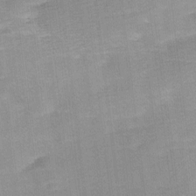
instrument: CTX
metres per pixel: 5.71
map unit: Ave
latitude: 10.7813
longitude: -106.7624
